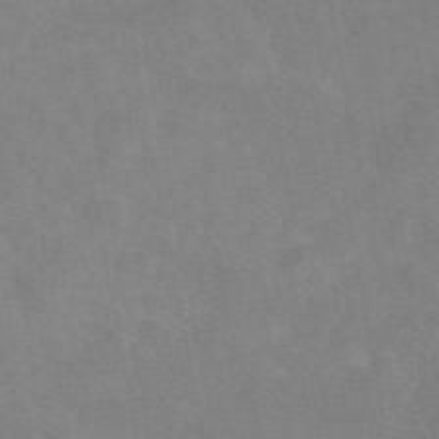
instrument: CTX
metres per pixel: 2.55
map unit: eAb
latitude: 48.7624
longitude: 120.8408
